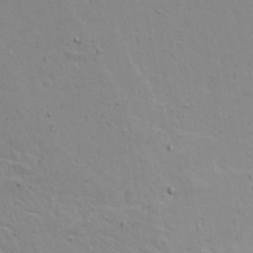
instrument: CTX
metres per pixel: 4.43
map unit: Aa
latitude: 16.9703
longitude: -125.5938
